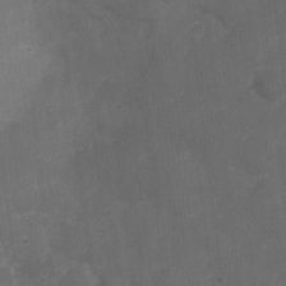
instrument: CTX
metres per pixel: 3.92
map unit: Nhu
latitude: 3.0080
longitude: -16.8002
